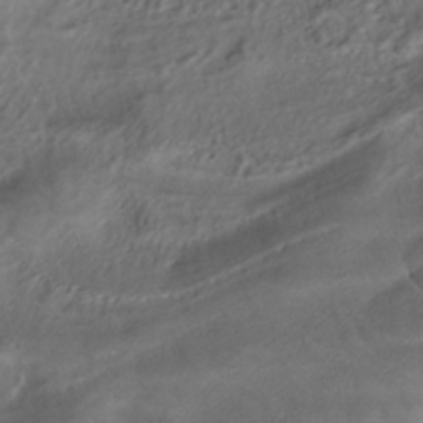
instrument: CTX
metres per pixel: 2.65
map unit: ANa
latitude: -38.8786
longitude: 97.3888
